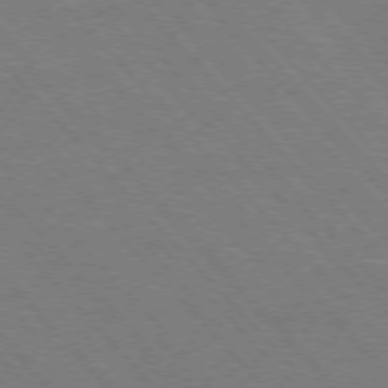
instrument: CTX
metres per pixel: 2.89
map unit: Hpe
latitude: -76.9731
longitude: -13.0081
